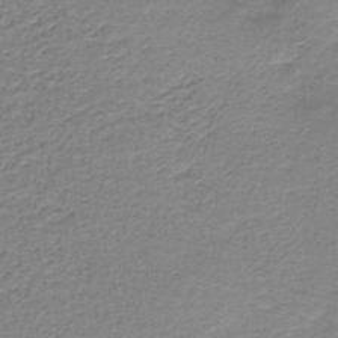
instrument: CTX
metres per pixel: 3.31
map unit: HNb
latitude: -44.3306
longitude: 52.8219
